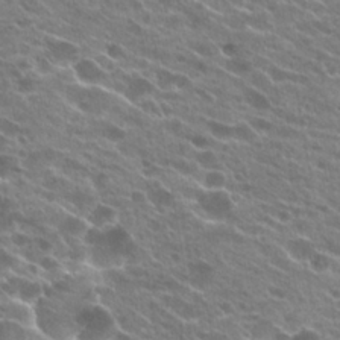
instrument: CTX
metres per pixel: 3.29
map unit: Hto
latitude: 24.1577
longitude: -41.5749
